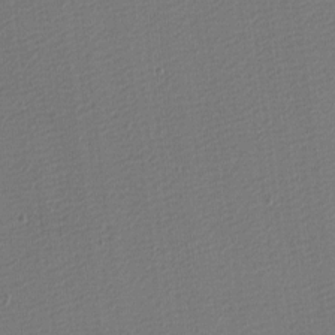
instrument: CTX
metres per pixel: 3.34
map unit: eHh
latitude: -3.8611
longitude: -86.1578
